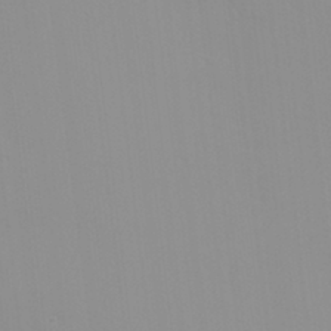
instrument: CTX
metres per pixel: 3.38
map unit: Nhu
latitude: -0.1228
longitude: -78.3468
